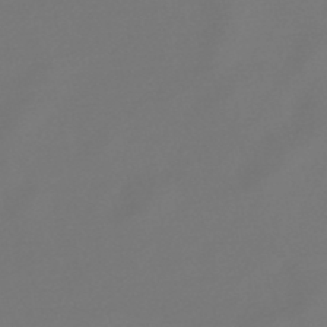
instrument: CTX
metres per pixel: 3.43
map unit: lHb
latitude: -47.5399
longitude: 72.4440
